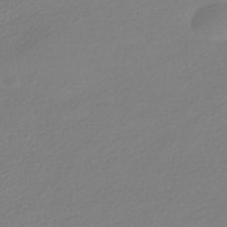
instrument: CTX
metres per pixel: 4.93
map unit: HNhu
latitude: -41.3887
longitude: 96.6330
